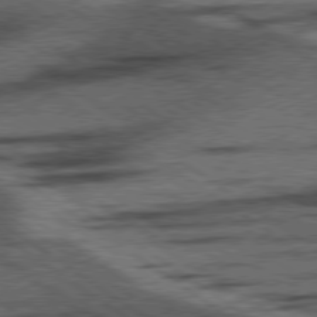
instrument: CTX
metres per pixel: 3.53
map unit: lApd
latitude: 78.2334
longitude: -54.1011
